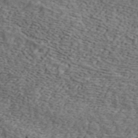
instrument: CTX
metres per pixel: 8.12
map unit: ANa
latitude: 45.0647
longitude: 45.3510
